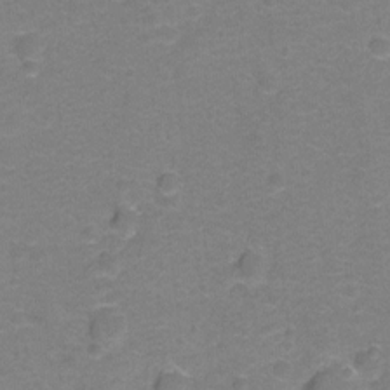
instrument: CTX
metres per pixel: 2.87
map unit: Hto
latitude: -0.7841
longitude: -34.3089
